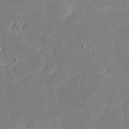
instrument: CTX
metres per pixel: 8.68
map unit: eHh
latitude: 17.6883
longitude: -72.9514
